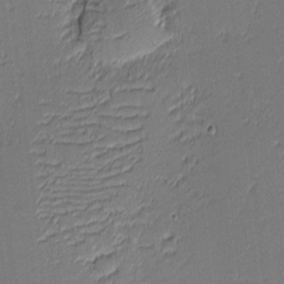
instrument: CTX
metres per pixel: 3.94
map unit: eHh
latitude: -3.5210
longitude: -81.5560
